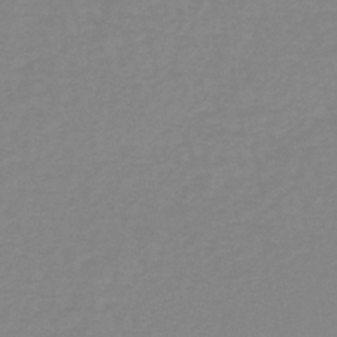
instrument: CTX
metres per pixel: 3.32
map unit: lHb
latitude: -40.1983
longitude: 65.1998
